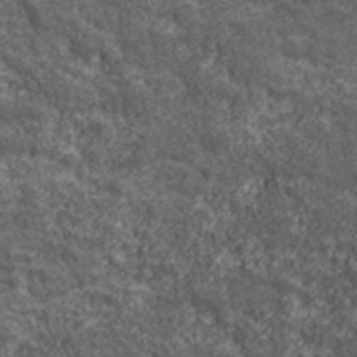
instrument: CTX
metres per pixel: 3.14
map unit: eHh
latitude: 43.3293
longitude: -89.1026
